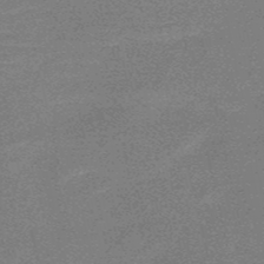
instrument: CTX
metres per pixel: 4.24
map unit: HNb
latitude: -52.2739
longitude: -47.3671
